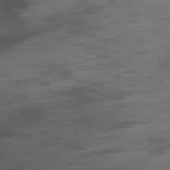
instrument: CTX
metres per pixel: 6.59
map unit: Ap
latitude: -77.7478
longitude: -90.4979
